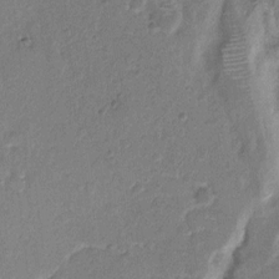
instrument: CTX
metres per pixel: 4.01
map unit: Hto
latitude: 7.3671
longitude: -62.1578
